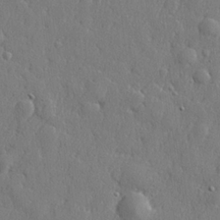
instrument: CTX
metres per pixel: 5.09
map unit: lHvf
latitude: 22.5546
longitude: 143.1620
